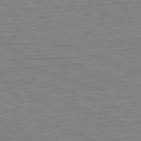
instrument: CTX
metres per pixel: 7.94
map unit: Hpe
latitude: -82.6140
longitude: 12.7085
